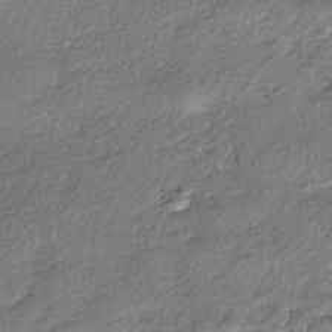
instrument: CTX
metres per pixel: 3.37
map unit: eHh
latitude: -41.8044
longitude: 123.1431
